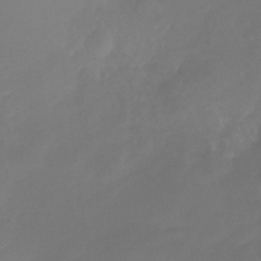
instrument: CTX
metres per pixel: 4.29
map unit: Nhu
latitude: -28.3117
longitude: -72.4412
